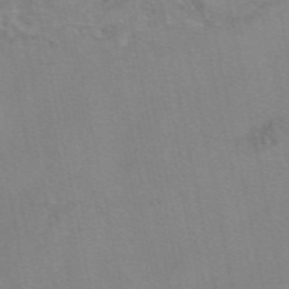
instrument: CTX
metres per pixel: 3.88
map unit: eAb
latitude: 49.5560
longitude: 104.7274
